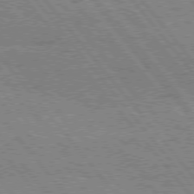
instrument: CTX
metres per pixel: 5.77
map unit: Hpe
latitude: 75.8583
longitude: -149.7639
